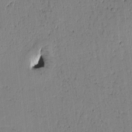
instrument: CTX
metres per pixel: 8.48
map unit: Htu
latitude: -0.0094
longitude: 171.8800
